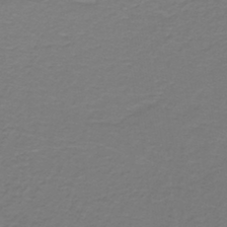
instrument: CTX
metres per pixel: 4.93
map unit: lHb
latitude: -42.9541
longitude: 56.3873
